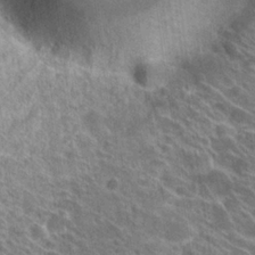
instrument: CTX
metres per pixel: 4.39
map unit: Hto
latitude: 24.0822
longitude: -39.3104
